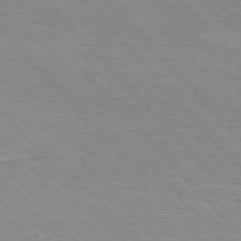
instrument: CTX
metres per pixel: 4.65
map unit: Hpe
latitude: 76.4790
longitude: -152.3467
